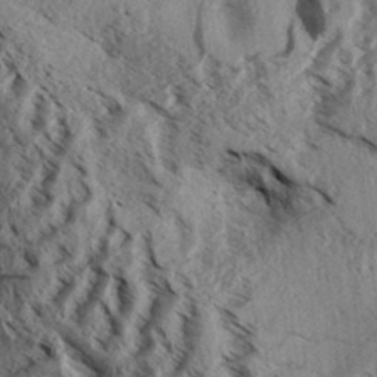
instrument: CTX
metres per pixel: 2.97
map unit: Aa
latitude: 33.2159
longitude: -137.4049
